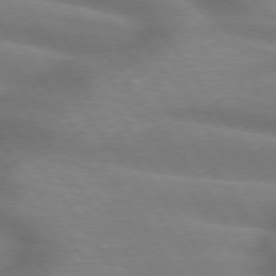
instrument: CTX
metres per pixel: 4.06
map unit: lApd
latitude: 74.6113
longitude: -59.0647
